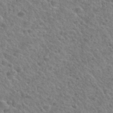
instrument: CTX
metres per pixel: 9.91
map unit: Hto
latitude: 32.8191
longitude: -50.0822
